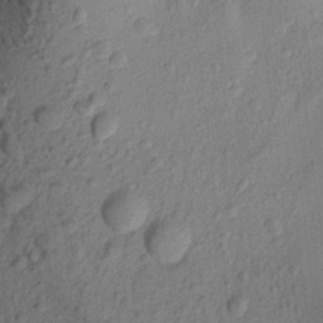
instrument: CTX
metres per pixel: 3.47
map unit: Aa
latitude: 21.0837
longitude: -147.5372
